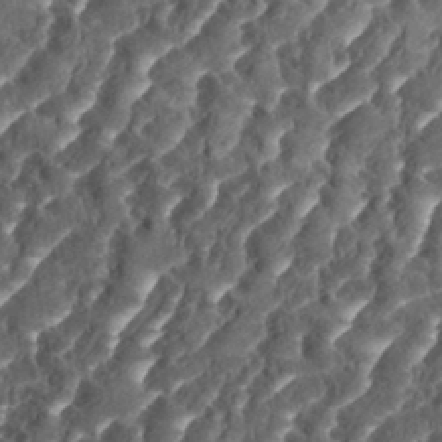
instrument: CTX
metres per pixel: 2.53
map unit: eHh
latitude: 35.1025
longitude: -137.3482
